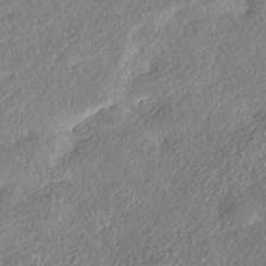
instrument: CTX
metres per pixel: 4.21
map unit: eHh
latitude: -42.3495
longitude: 121.3320
